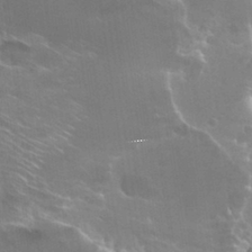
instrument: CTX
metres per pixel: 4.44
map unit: Hto
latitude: 29.9150
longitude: -43.9150
